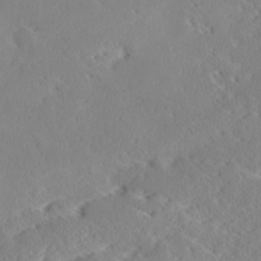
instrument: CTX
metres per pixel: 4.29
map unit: Ave
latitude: 17.8394
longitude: -137.6505
